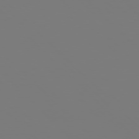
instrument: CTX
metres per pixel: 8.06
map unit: Hpe
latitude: 76.9513
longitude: -162.3279
